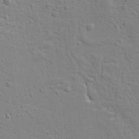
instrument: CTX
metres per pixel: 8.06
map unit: Ht
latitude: 9.4615
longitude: -76.5168
